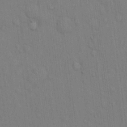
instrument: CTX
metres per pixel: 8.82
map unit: Hto
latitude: 13.1592
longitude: -61.1403
